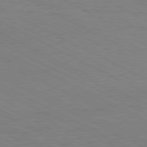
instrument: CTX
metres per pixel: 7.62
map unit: Hpe
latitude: -81.2376
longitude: 12.5574
